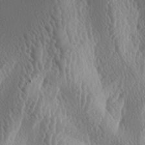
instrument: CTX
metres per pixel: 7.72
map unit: lAa
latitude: -6.1228
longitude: -128.9702
